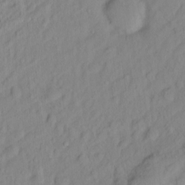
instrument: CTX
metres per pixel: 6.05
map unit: Hto
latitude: -7.1053
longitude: -47.3104
